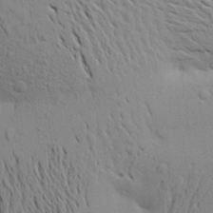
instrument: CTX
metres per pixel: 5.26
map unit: Aa
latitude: 20.8758
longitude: -148.1956
